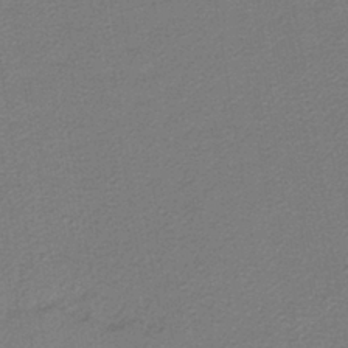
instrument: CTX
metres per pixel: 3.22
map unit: lHb
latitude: -40.4818
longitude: 62.1039
